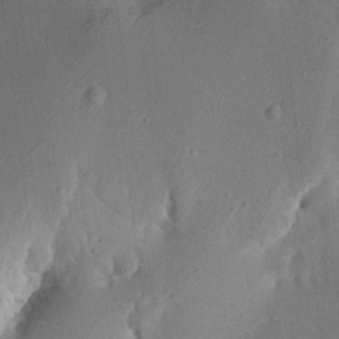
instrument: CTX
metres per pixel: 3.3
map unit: Aa
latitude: 13.1970
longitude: -140.3089
